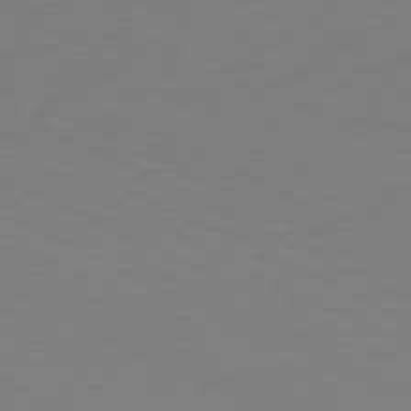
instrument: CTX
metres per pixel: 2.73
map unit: Hpe
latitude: -81.0487
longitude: 13.6722
